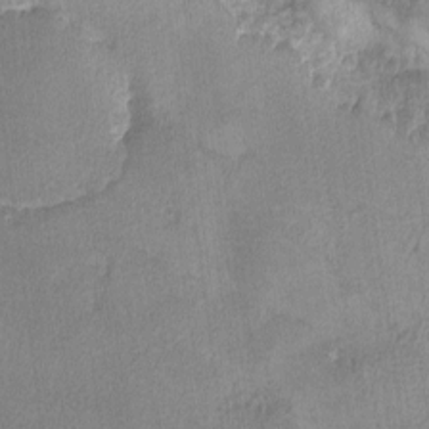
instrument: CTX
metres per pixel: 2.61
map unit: lHvf
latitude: -12.8786
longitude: -100.5735
